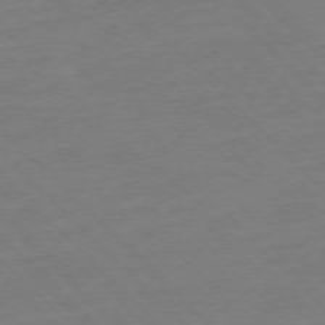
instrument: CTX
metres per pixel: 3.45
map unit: Ap
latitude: -76.7841
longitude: -79.5182
